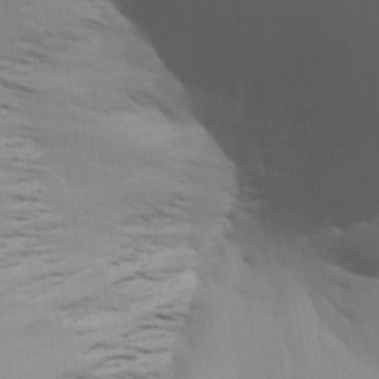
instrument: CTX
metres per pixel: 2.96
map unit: Aa
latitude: 27.5182
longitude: -138.9703
